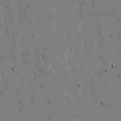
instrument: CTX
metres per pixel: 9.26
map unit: eHh
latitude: 15.8395
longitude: -68.7246
